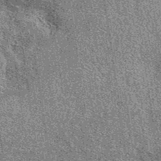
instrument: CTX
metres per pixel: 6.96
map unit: eAb
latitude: 37.1214
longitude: 107.6911
